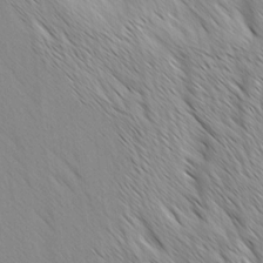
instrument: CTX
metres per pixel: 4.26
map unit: Ave
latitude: -1.2187
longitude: -112.7813
